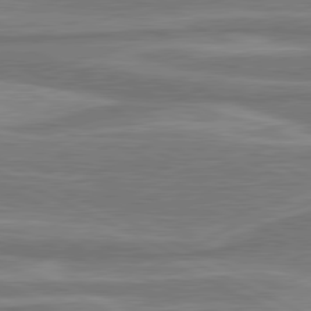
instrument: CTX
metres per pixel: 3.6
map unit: lApd
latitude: 80.9892
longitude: -175.0647
